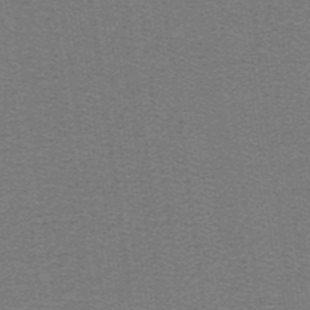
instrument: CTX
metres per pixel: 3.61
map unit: lHb
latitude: -41.9178
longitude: 54.7841
